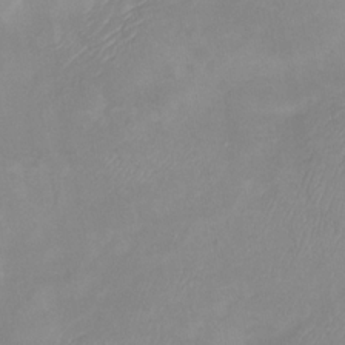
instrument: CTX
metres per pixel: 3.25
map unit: Htu
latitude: -12.5196
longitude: -46.9136
